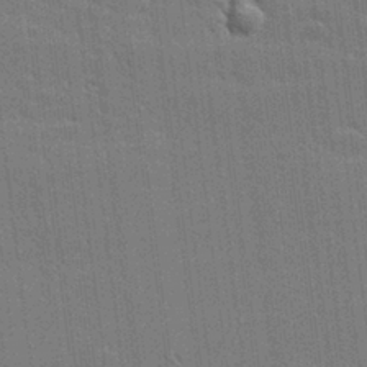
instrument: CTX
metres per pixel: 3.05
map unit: lHvf
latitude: 26.9136
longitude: 141.3321
